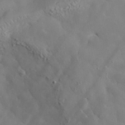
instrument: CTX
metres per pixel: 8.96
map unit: lHvf
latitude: 34.8569
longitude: -86.4034
